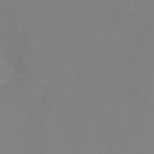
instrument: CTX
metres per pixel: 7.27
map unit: Nhu
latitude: 22.2145
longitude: -65.0269
